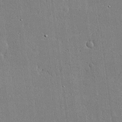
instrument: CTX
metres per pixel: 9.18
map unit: lHvf
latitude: 20.3090
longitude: 145.7100
